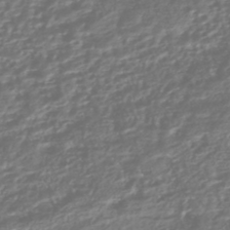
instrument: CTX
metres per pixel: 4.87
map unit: HNhu
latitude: -44.9542
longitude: 98.1228
